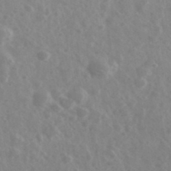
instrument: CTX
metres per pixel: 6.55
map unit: Ave
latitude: 39.1970
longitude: -106.3467
